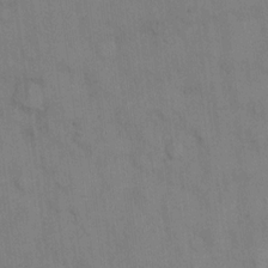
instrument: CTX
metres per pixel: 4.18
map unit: eHh
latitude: 13.5182
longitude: -62.5357
